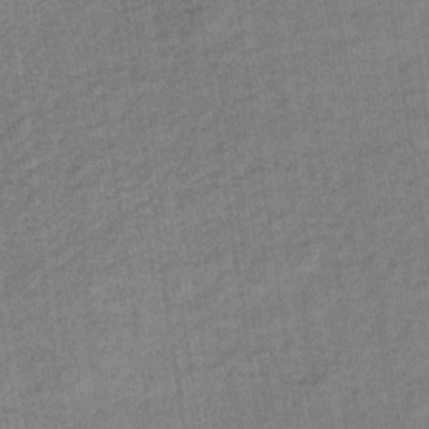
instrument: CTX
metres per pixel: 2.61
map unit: lHb
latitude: -35.7100
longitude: 65.6155
